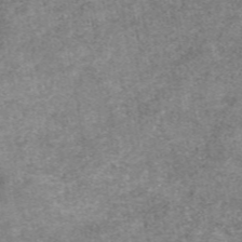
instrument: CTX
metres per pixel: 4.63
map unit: eAb
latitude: 49.1970
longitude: 105.7288
